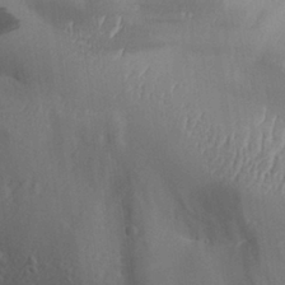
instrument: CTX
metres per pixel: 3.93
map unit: Aa
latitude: 29.6505
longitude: -131.7072
